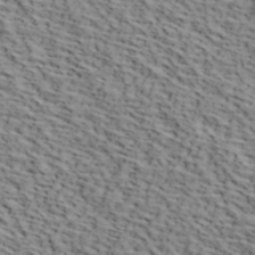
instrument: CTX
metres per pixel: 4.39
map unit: lHvf
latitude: 39.8772
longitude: -86.7057
